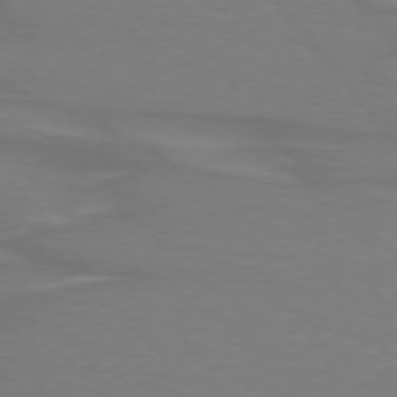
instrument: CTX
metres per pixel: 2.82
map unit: lApd
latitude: 75.1025
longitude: -80.6490
